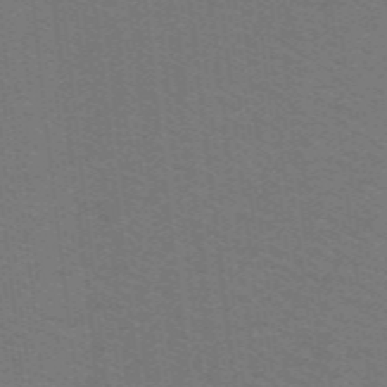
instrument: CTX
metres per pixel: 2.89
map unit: lHb
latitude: -42.3873
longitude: 54.2173
